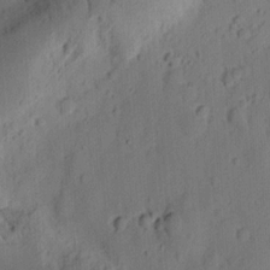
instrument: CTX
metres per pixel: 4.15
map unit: Ht
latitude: 11.6316
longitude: -74.2334
